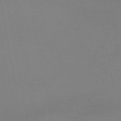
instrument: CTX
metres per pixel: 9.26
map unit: HNb
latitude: -45.1998
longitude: -44.3845
